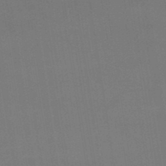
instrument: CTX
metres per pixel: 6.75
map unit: lHb
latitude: -47.5399
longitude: 67.4832
